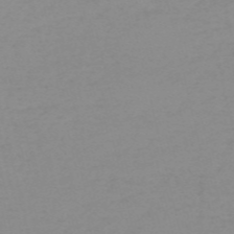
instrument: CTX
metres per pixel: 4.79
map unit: HNb
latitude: -56.3306
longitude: -42.8947
